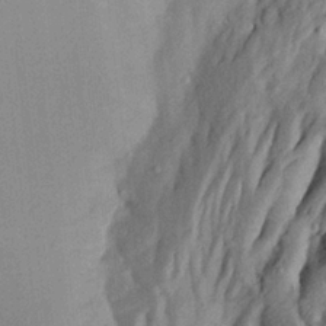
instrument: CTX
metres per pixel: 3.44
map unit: Aa
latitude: 24.2333
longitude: -147.8962
